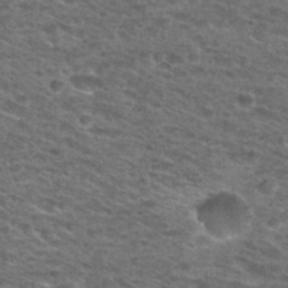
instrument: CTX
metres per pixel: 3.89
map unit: Hto
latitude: 28.0633
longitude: -48.9703
